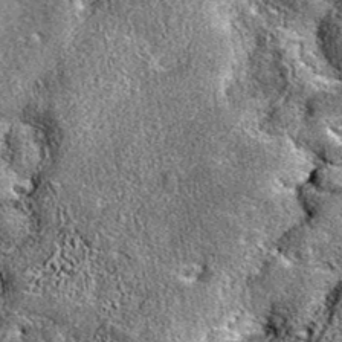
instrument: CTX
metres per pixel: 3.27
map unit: eAb
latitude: 36.7435
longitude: 110.4062
